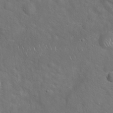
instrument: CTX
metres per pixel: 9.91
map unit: Hto
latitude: 17.6694
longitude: -53.1592
